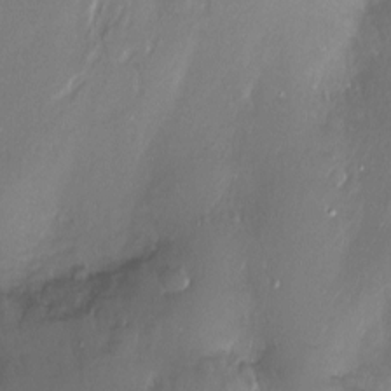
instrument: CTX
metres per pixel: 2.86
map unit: Ht
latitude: -17.4266
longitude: -45.2537
